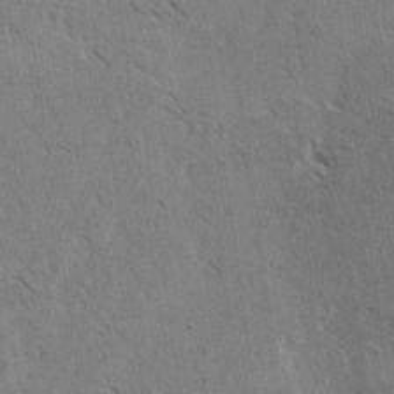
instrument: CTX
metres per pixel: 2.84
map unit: lAvf
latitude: -3.9745
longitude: -114.5356
